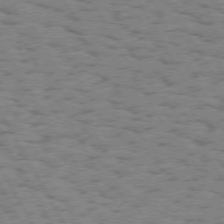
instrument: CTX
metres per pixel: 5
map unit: Hpe
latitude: 74.0255
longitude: -135.1970
